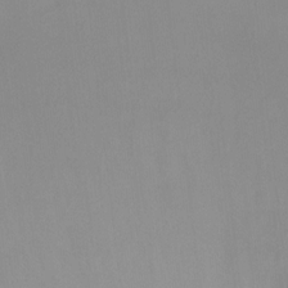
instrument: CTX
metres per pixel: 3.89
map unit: Ht
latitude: -15.3132
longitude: -48.5168
